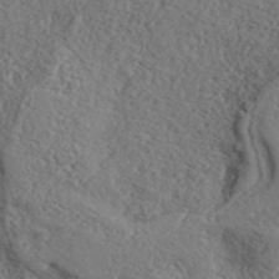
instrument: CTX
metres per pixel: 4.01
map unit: ANa
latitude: 44.2333
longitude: 45.0486
